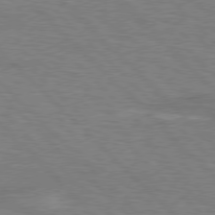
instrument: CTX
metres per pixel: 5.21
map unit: Hpe
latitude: 77.3292
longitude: -151.5371
